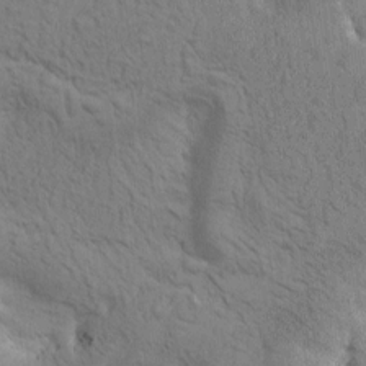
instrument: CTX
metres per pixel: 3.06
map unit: Htu
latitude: 0.2711
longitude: 174.1605
